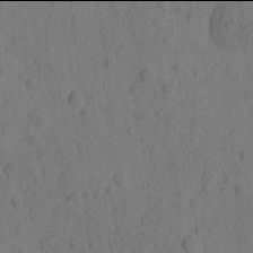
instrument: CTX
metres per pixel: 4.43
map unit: eHh
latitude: -2.0094
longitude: 17.3888
